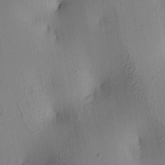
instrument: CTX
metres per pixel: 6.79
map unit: lAa
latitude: 5.5182
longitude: -113.2726
